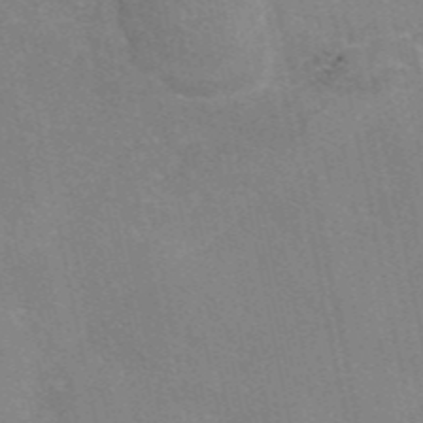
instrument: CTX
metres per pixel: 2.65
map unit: eAb
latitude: 46.1011
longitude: 115.8611
